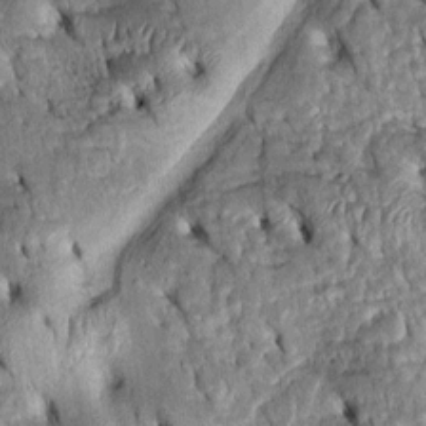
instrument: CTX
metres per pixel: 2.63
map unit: Htu
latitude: -2.7652
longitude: 151.9556
